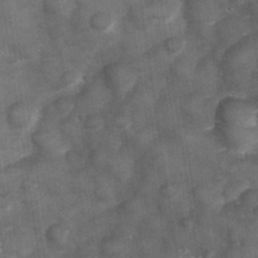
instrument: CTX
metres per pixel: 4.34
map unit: Hve
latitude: 33.1592
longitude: 151.5399
